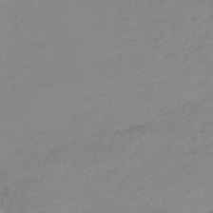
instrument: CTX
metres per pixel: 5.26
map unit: lHb
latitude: -40.5007
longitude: 68.4062
